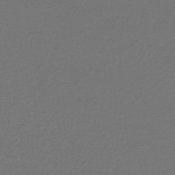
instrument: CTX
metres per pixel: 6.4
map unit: HNhu
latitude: -47.9178
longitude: 96.6141
